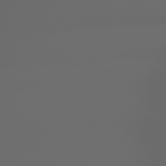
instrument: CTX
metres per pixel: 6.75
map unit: lApd
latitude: 79.0459
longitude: -163.9717
